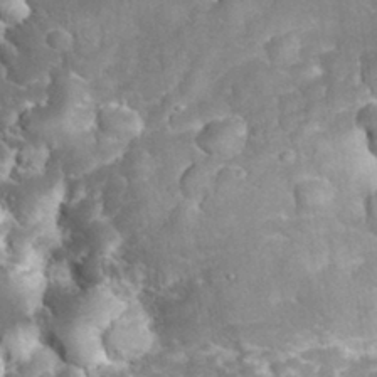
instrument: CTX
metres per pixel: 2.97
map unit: eHh
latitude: 32.5168
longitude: -62.6113
